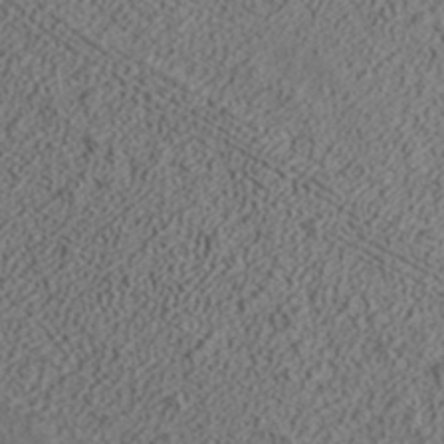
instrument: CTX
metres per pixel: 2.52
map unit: ANa
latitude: 37.3104
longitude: 19.7856
